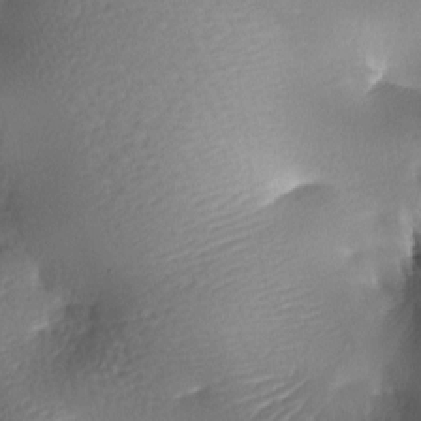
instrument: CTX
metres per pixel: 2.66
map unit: lAa
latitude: -8.4251
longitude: -127.3860
